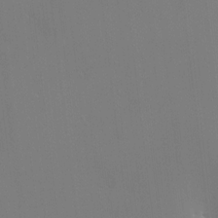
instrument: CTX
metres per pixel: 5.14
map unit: HNhu
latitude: 5.9528
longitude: 4.0850
